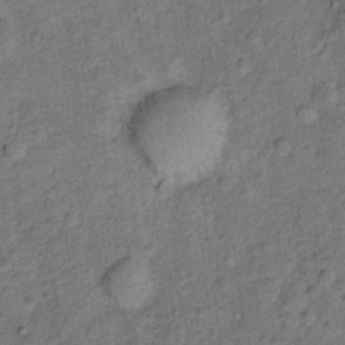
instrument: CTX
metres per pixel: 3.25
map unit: Ht
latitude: 9.8583
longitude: -39.6316
